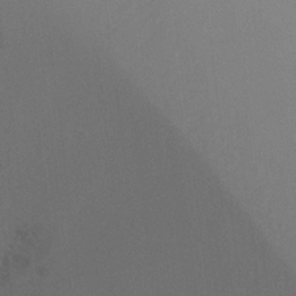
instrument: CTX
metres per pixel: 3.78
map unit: Ht
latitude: -8.9919
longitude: -32.7246
